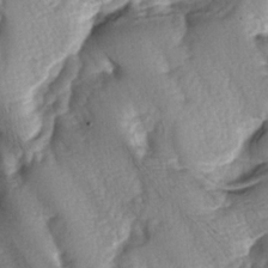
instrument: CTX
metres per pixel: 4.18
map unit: lAa
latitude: -5.8611
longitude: -126.2523
